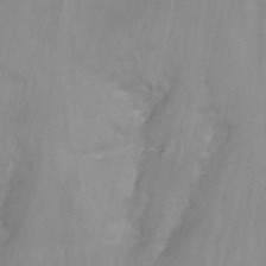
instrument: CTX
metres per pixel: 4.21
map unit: Nhu
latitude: -8.8030
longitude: -49.0458
